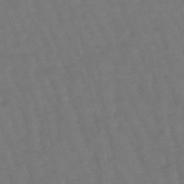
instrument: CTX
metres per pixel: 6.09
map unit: eHb
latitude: -47.3320
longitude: 81.0865
